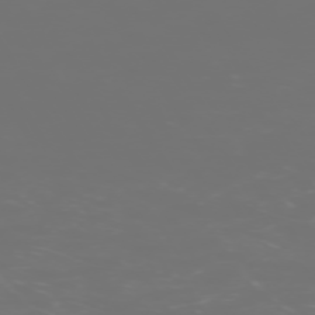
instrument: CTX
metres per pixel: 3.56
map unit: Hpe
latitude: -73.2565
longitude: 4.6707
